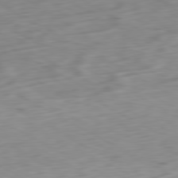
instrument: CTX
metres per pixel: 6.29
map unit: Ap
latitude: -80.7274
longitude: -71.1403
